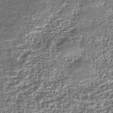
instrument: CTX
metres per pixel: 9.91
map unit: Nhu
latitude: -40.1228
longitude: -85.8961
